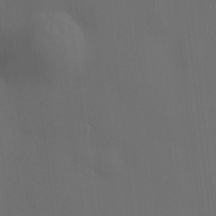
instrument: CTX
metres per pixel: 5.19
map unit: HNhu
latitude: 10.4601
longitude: 10.1984
